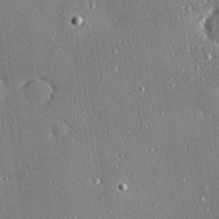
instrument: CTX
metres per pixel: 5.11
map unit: Hve
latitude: 26.9703
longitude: -90.3656
